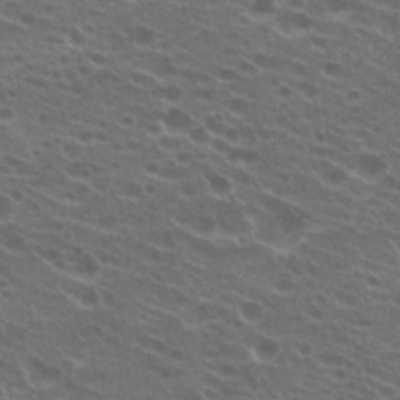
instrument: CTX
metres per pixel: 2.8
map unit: Hto
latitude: 22.4223
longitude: -40.7624
